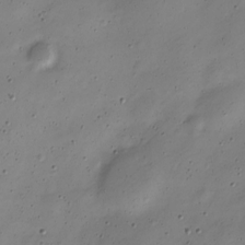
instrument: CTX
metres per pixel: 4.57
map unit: Nve
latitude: -22.7274
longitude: 105.9556
